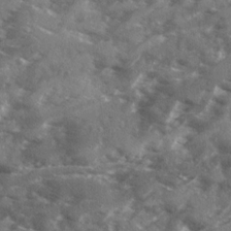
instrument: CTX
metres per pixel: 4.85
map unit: Ave
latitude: 18.7813
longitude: -130.2523
